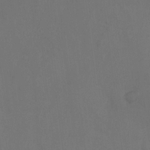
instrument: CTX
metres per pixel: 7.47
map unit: Hto
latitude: -10.3495
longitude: -36.6491
